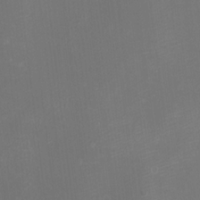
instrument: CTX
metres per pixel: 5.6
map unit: Nhu
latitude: -0.7841
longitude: -78.6491
